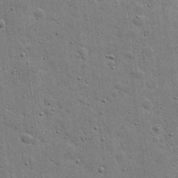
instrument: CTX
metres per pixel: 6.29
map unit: eHh
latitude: 20.4979
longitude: -63.1781
